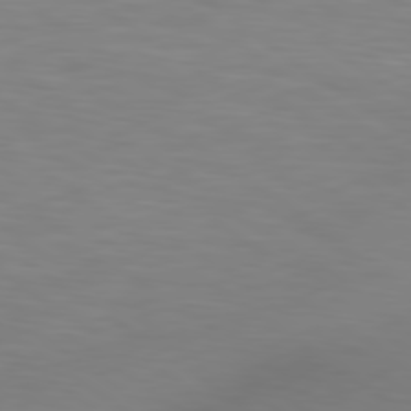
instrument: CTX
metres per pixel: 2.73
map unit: lApd
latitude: 80.0633
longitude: 121.8989
